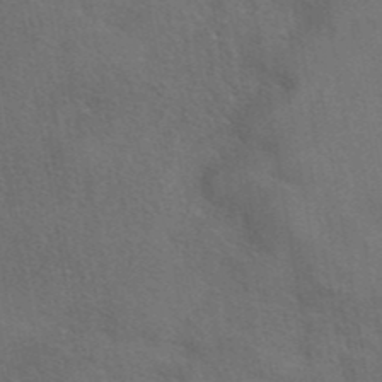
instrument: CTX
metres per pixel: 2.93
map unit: eAb
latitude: 42.1956
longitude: 108.1417
